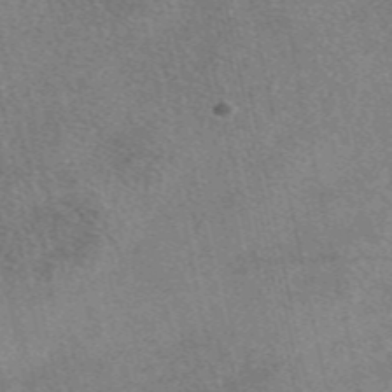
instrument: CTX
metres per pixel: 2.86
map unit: eAb
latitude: 48.3278
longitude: 112.8219
